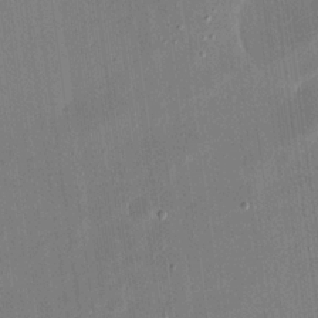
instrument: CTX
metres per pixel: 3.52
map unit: eHh
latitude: 18.4034
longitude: -70.2144
